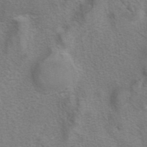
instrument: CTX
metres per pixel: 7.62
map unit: eAb
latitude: 41.1592
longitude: 105.7855
